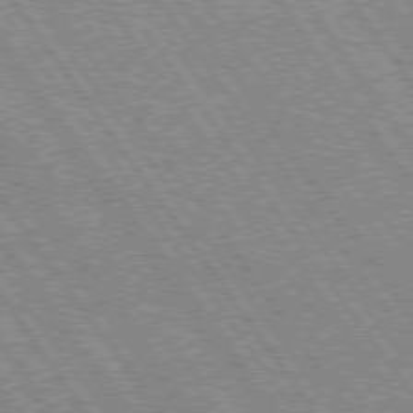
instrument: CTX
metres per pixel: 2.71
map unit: Hpe
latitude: 75.2726
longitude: -148.7435
